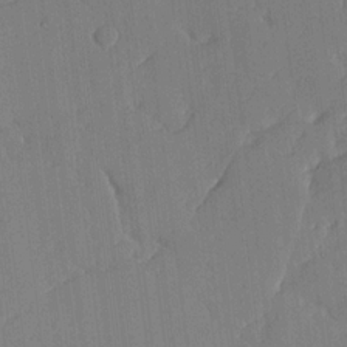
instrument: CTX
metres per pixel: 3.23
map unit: lHvf
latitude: 18.0255
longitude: -112.5168
